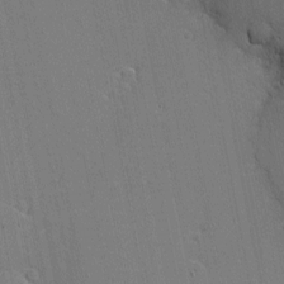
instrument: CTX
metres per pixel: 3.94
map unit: eHh
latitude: -4.3495
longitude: -81.0080
